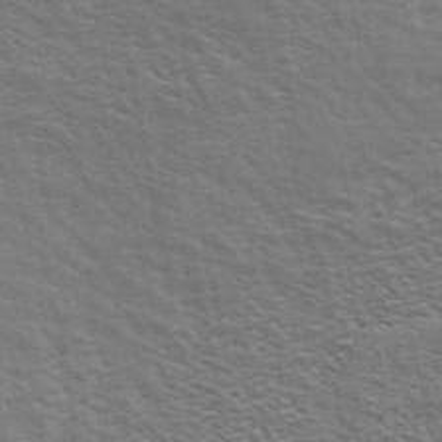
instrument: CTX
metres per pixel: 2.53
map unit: ANa
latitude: 48.6113
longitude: -74.7435
